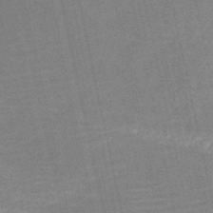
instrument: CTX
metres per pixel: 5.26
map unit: HNb
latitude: -51.5399
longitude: -48.1011
